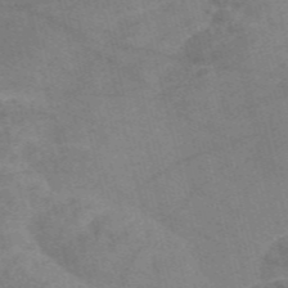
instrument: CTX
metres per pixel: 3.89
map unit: Nve
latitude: -57.4832
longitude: 51.0864
